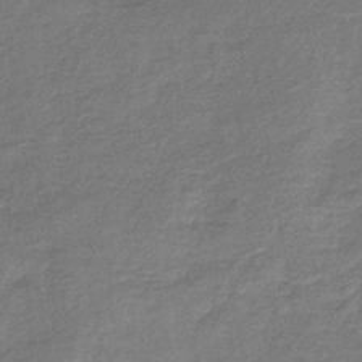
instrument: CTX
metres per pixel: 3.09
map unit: lHb
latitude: -40.4251
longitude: 75.4644
